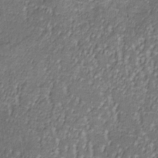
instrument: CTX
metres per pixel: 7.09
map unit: lHb
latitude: -32.8786
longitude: 67.4643
